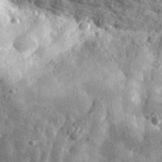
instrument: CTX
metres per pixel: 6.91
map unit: eHh
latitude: 33.8016
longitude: -78.8002
